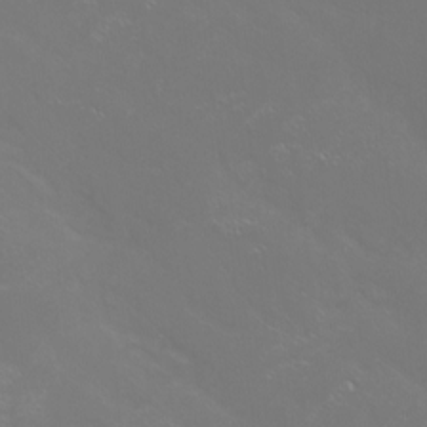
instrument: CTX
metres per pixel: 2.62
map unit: Nhu
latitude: -5.8233
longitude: -91.6316
